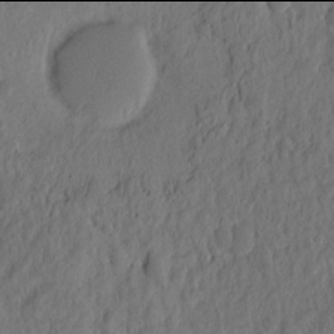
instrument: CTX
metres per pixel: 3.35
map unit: eHh
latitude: -2.0094
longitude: 16.7841
